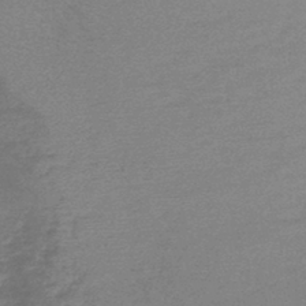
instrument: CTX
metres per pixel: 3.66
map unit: lHb
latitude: -44.0850
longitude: 59.5399
